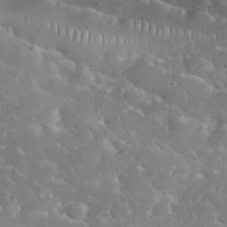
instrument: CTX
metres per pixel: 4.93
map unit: eHh
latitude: 35.2537
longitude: -64.7435
